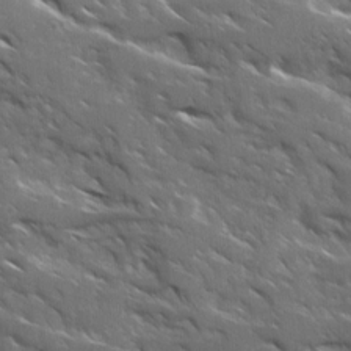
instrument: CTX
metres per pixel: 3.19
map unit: Ave
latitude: 17.6316
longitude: -130.4601
